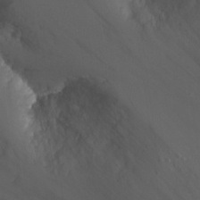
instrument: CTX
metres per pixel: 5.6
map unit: Hto
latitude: -3.2564
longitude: -35.6505
